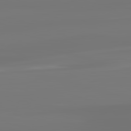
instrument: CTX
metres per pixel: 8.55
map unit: lApd
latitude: 83.4237
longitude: -131.4427
